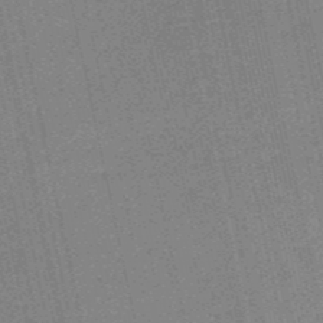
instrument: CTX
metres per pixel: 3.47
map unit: HNb
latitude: -51.3510
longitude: -51.2914
